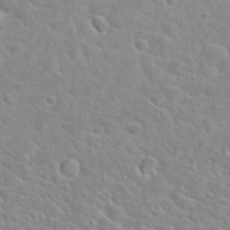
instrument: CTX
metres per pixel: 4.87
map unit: Hto
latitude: 24.8380
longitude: -48.0633
